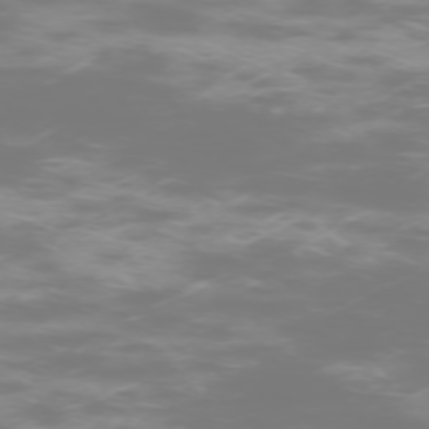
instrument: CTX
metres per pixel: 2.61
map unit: Hpe
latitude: -73.7855
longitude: 4.6140
